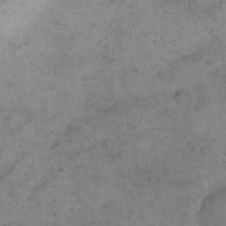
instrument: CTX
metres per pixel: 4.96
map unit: eHh
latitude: 18.8569
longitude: -64.3278
